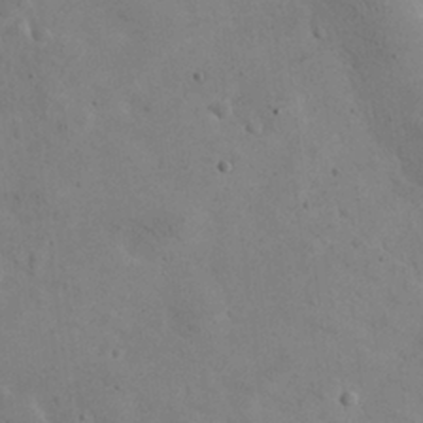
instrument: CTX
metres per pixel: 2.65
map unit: eHh
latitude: 25.0647
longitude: -67.0836
